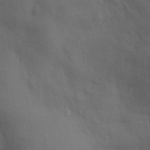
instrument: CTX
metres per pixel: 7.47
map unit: Ave
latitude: 0.4034
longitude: -113.0836
